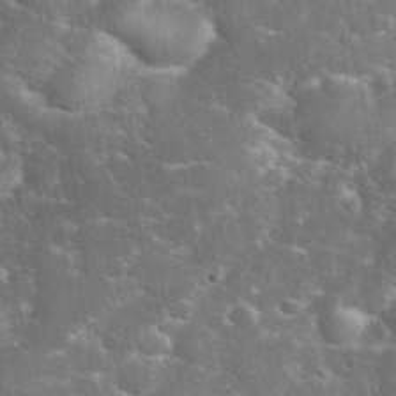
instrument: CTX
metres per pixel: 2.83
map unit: eHh
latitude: 36.4412
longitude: -61.7827
